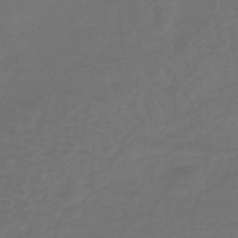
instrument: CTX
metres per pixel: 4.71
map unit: lHb
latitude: -43.1620
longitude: 65.3510
